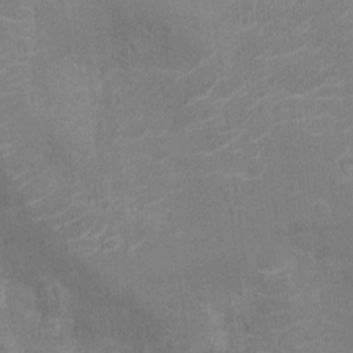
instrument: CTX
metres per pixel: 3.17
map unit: Nhu
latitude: -14.8408
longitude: -25.0269
